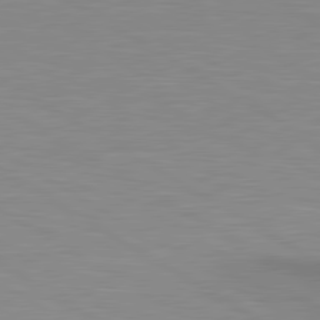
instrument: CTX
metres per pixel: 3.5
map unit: lApd
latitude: 80.4412
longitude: 130.8786
